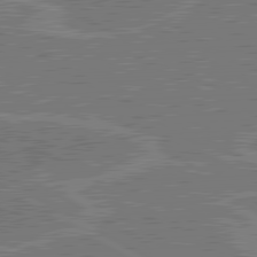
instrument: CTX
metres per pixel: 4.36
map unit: lApd
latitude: 80.5735
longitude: 118.8786
